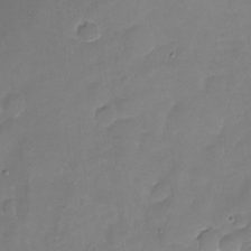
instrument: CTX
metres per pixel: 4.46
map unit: Nhu
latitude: -17.3888
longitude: -58.1578
